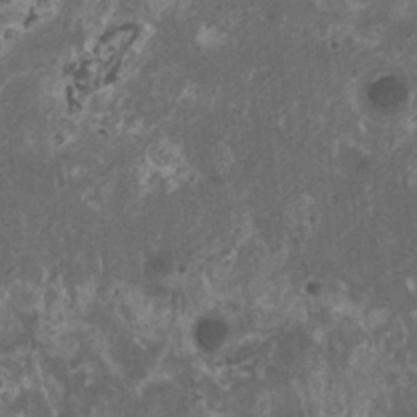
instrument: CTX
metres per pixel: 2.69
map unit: HNhu
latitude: 1.7071
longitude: 3.8044
